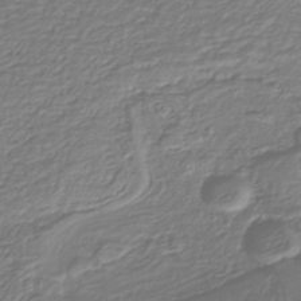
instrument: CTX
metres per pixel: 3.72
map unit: lHb
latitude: -42.2550
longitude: 61.5021
